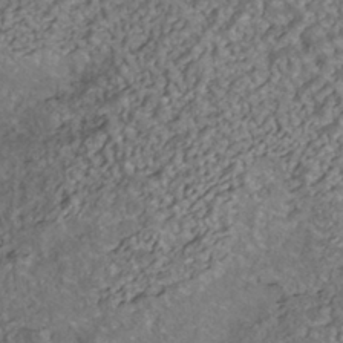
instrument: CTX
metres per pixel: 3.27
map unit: ANa
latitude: -41.0486
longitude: 105.5021
